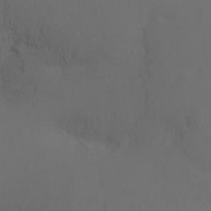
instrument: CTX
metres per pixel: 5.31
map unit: Nhu
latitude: -13.6155
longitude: -70.5357
